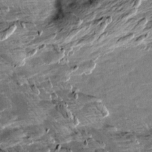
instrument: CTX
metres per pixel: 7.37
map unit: Aa
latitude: 10.4790
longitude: -141.2914
